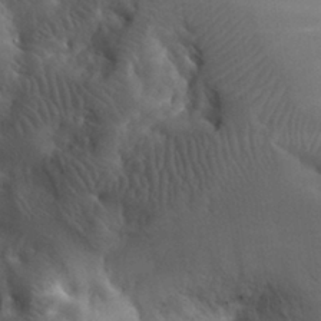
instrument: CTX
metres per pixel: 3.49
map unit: eHh
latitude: 30.5168
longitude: -68.2145
